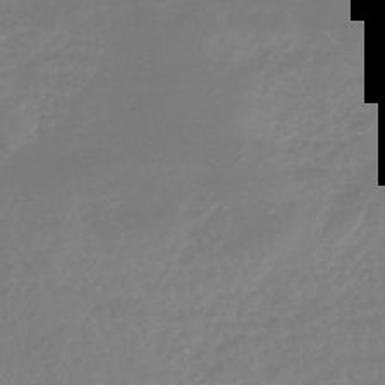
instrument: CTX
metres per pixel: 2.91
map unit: lHb
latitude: -45.1809
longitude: 72.5007
